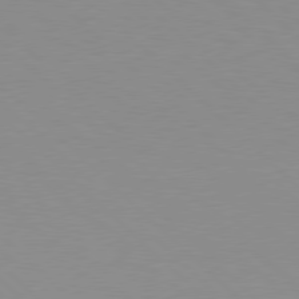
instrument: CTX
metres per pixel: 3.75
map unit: Hpe
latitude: 77.9717
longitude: -160.6490
